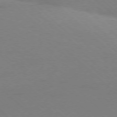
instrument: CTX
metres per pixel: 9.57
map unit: Ap
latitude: -77.6722
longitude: -68.2523
